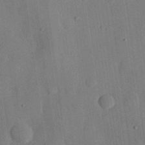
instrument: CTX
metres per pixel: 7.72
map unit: eHh
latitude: 26.9136
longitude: -76.5545
